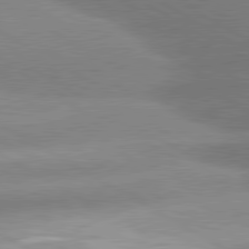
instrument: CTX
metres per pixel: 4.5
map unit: lApd
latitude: 80.4223
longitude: -155.3671
